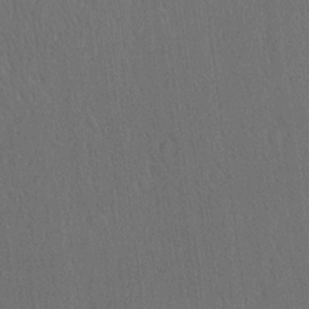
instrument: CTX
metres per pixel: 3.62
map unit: Ave
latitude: 21.2537
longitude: -136.8380
